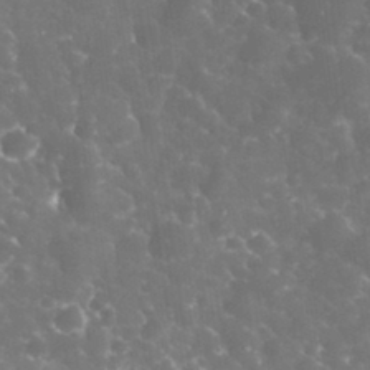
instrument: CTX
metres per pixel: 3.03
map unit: eHh
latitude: 33.7261
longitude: -63.4805
